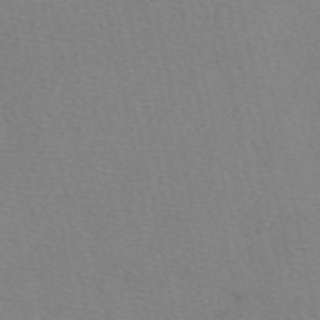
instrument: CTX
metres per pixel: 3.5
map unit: eAb
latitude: 50.1011
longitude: 104.6518
